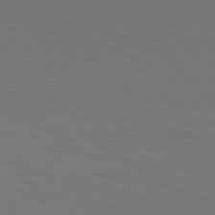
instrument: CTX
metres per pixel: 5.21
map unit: Hpe
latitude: 76.9513
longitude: -133.8205
